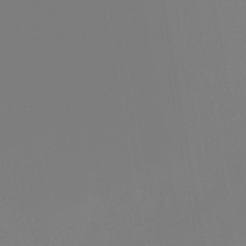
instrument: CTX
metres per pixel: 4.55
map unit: lHb
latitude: -44.7463
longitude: 55.5966
